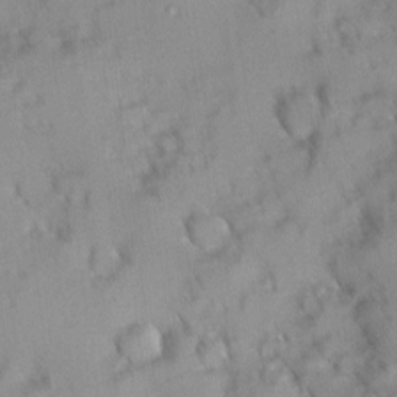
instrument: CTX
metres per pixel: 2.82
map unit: Ave
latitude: 9.7072
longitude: -102.9891
